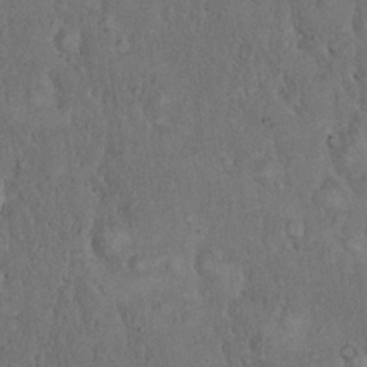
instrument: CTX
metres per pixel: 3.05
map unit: eHh
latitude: 18.0255
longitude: -62.0444
